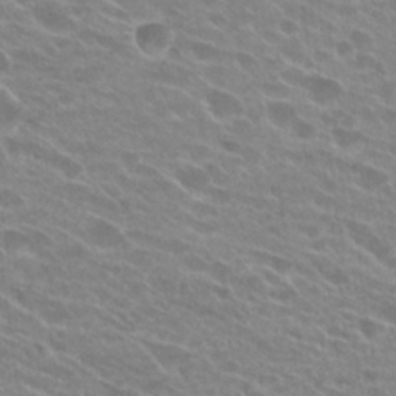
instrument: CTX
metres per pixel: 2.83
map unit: Hto
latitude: 25.5182
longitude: -42.1578
